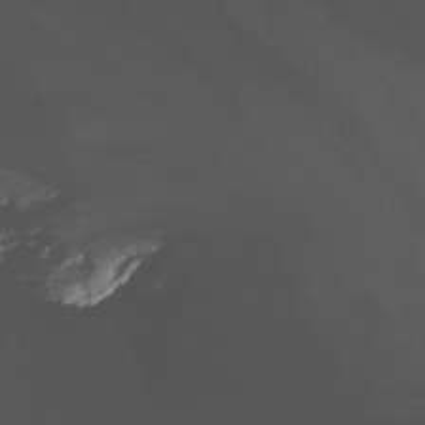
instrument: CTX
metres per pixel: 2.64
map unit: Nhu
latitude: -12.1984
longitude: -49.5182
